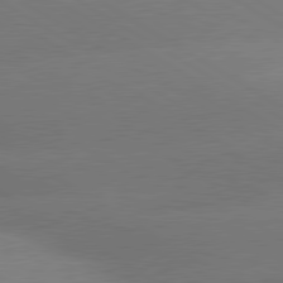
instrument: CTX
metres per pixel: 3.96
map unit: lApd
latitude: 80.3467
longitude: -149.1592
